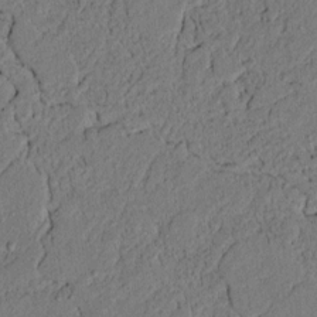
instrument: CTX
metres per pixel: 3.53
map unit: lAvf
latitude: 4.4601
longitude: 167.1620
